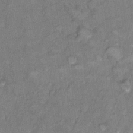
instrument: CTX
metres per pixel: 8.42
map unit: Hto
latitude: 7.5749
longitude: -37.2726
